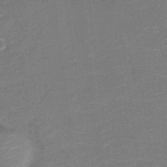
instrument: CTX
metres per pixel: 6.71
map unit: Nve
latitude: -20.3306
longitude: 103.6722
